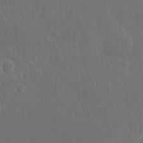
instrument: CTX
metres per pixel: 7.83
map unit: eHh
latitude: 10.4034
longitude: -72.7625
